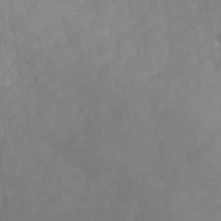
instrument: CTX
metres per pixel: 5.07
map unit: Nhu
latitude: -27.3887
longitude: -58.0822
